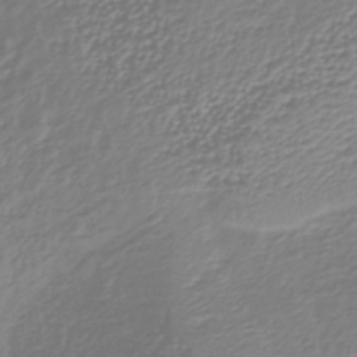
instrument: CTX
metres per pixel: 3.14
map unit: lHb
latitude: -37.2565
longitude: 69.8233
